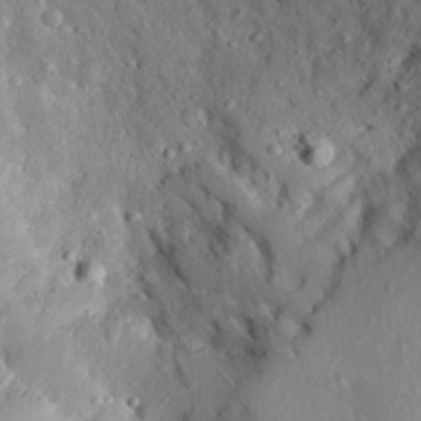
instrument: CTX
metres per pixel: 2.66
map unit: Aa
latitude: 28.4979
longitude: -133.0836
